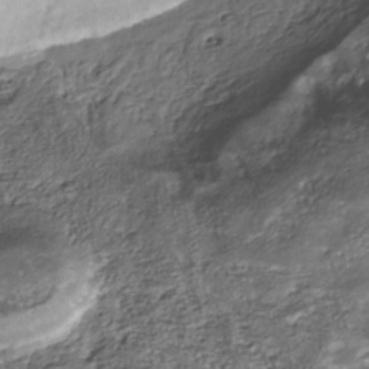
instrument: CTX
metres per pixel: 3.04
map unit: Nhu
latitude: -38.3306
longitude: -81.5749
